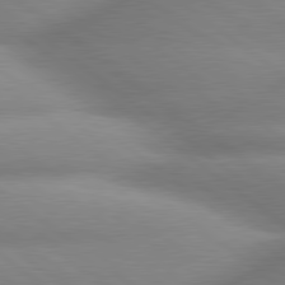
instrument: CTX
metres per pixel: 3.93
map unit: lApd
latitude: 80.1956
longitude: -160.9513
